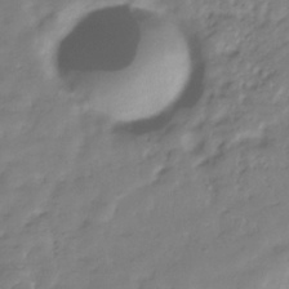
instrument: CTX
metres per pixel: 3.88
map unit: Hve
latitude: -31.3320
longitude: 90.9164
